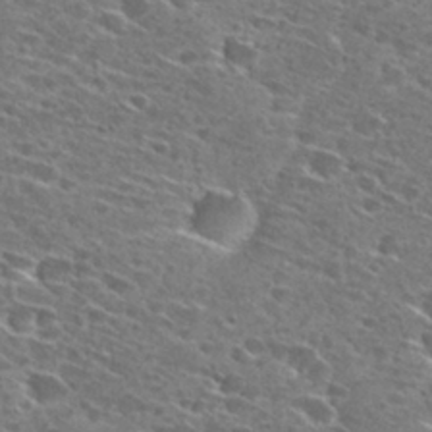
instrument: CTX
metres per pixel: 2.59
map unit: Hto
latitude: 27.6505
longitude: -46.5924
